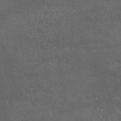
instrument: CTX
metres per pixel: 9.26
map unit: eAb
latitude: 46.1767
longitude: 114.8030
